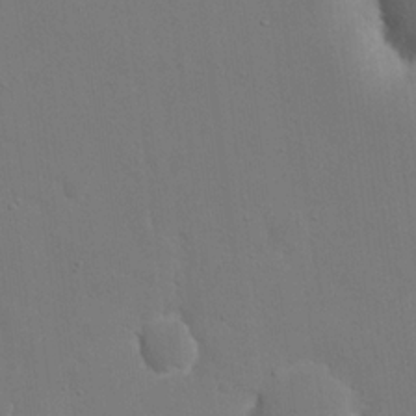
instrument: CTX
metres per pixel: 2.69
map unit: eHh
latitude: 18.7435
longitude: -69.2726
